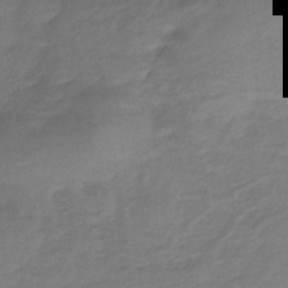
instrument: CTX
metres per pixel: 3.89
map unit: lHb
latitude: -32.4062
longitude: 64.4818
